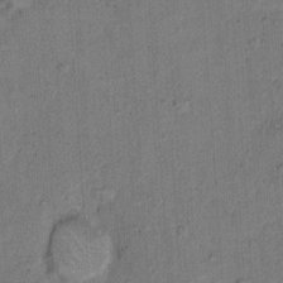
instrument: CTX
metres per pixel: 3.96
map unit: Hto
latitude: 8.9136
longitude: -61.4804
